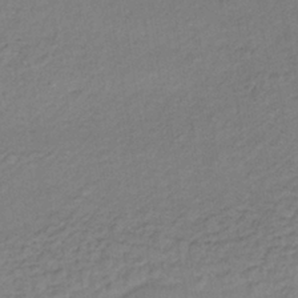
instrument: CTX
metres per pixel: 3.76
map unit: lHb
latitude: -35.5399
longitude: 67.0486
